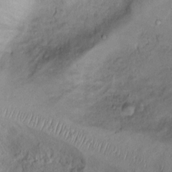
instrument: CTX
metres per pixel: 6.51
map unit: Ht
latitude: 0.9324
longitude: -14.1011
